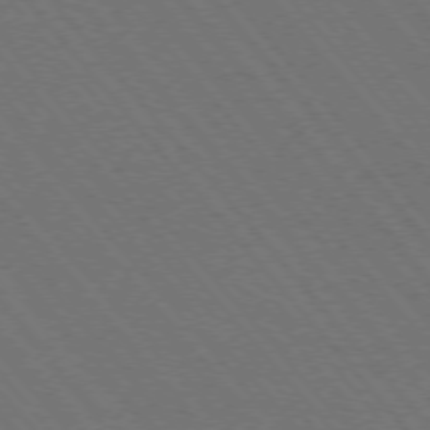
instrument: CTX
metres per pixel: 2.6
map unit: Hpe
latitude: -76.3117
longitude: -16.5357
